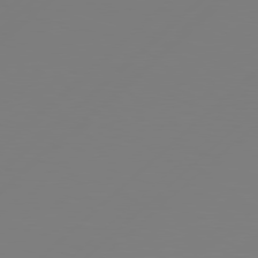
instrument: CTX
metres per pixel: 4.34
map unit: Hpe
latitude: 78.4979
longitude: 173.1998
